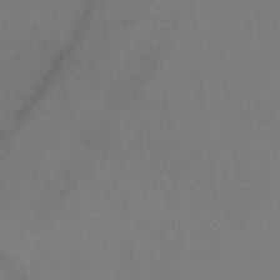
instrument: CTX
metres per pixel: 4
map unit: Ht
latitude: 2.1011
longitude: -33.5938
